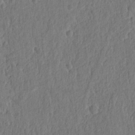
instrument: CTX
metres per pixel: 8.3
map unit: Ht
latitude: 9.6694
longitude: -76.3278
